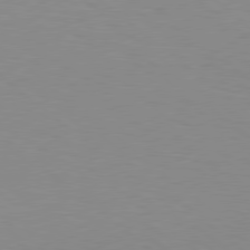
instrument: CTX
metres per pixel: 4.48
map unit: Hpe
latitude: 79.0081
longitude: -161.8394
